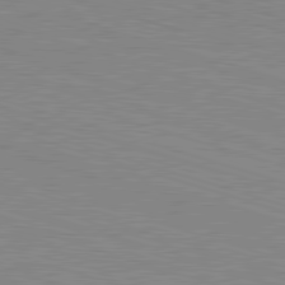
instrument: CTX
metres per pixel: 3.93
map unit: Hpe
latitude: -82.8219
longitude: 7.4454
